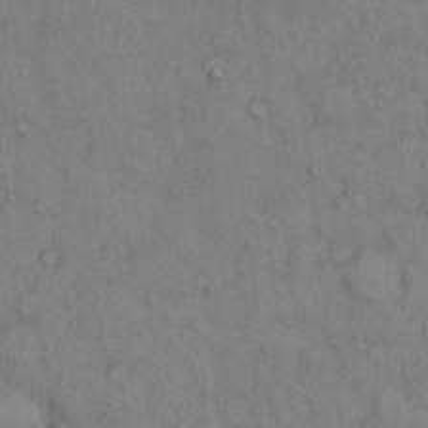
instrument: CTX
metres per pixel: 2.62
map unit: Hto
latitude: 9.5371
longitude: -59.3671
